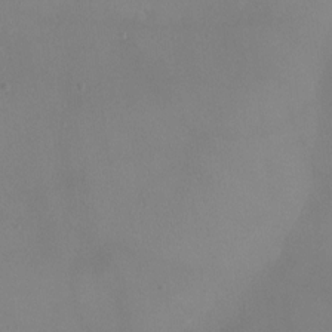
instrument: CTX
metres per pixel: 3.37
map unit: Ht
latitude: -9.1053
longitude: -31.8017
